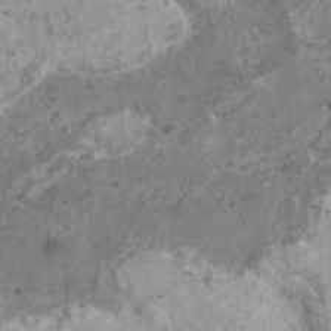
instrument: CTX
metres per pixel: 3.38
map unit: HNhu
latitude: 0.8569
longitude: 4.0472
